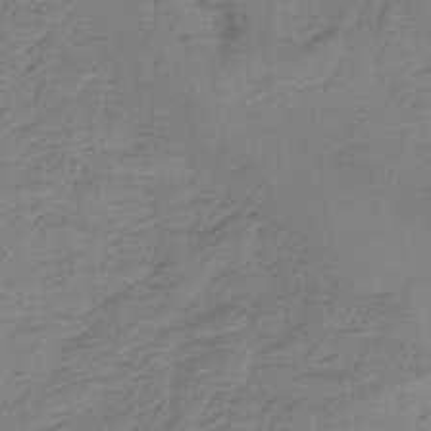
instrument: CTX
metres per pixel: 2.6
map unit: HNb
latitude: -34.9353
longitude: 58.8974
